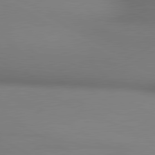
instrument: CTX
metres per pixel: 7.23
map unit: lApd
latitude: 80.5924
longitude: 133.7478
